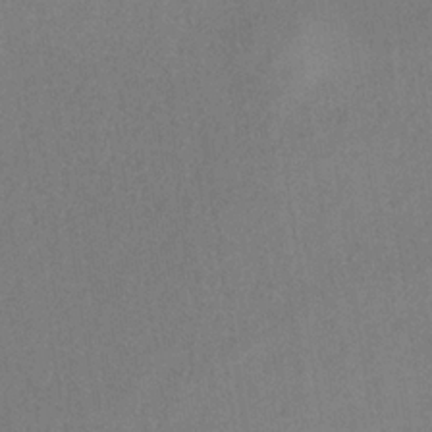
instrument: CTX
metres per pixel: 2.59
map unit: HNb
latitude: -33.7667
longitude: 54.2740
